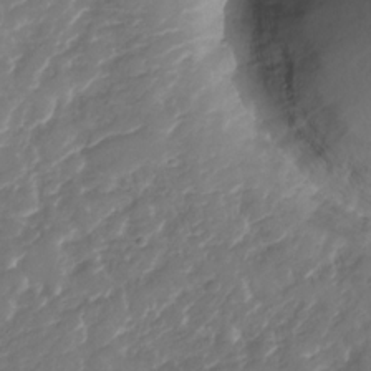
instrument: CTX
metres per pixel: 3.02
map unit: Nhu
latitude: -29.3699
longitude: -71.0269
